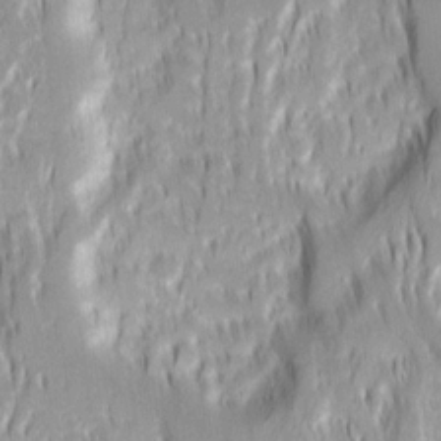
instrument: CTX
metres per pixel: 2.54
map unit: Ave
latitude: 14.9892
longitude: -134.9136
